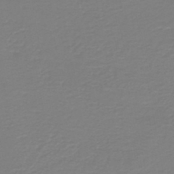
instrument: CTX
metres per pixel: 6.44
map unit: HNb
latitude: -45.7478
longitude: 53.6155
